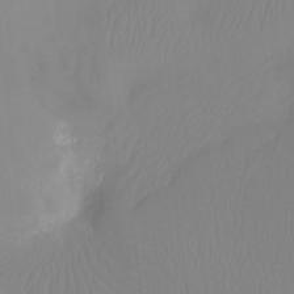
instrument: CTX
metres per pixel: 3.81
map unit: Htu
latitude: -12.4440
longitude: -47.5183
